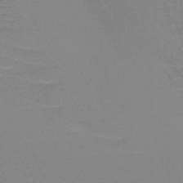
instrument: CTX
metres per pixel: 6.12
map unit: HNb
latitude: -45.7478
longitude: -41.9528
